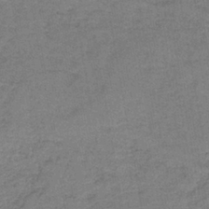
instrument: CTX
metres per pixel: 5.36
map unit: HNb
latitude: -36.8030
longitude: 51.8989
